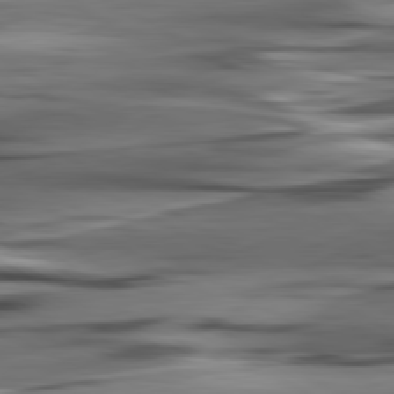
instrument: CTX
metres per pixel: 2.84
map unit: lApd
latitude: 80.8191
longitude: -122.1767
